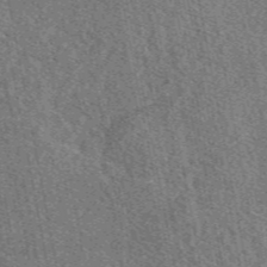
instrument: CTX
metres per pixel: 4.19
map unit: eAb
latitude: 48.0822
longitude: 120.0094
